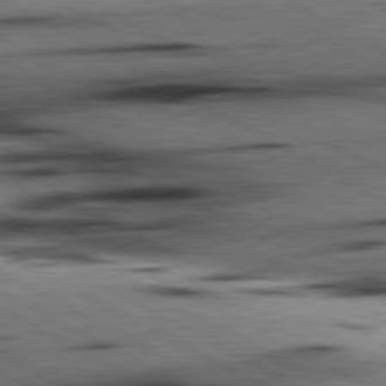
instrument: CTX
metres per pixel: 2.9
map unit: lApd
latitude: 80.4412
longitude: 162.0283
